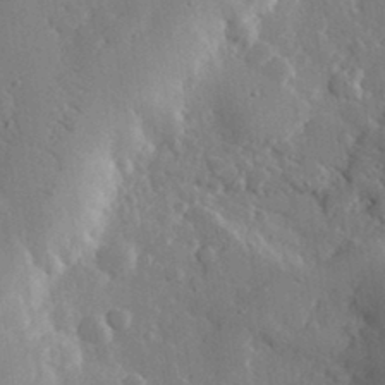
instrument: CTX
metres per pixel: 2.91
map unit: lHvf
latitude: 32.5924
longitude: -85.6316
